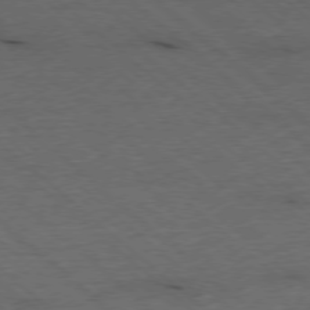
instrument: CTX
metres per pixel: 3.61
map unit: Ap
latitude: -77.9178
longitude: -85.9339
